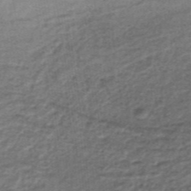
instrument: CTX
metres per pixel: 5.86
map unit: lHb
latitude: -36.7652
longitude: 60.3873
